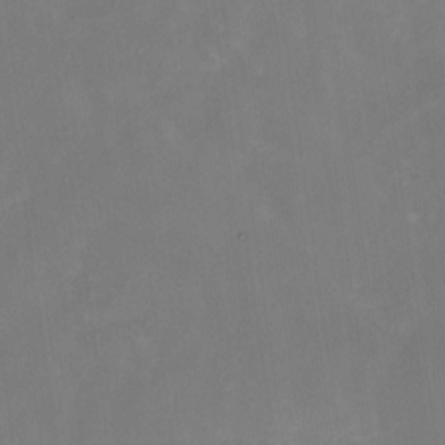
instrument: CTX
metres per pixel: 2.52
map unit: Nhe
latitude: -26.5384
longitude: -110.8191
